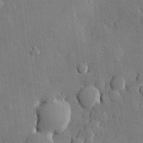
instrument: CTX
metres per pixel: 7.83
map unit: lHvf
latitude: 20.8947
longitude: 145.5399
